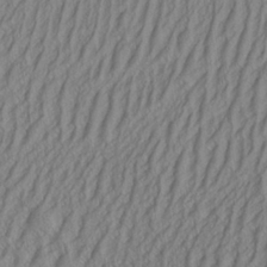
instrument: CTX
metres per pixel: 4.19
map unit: Aa
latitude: 25.6693
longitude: -136.1389
